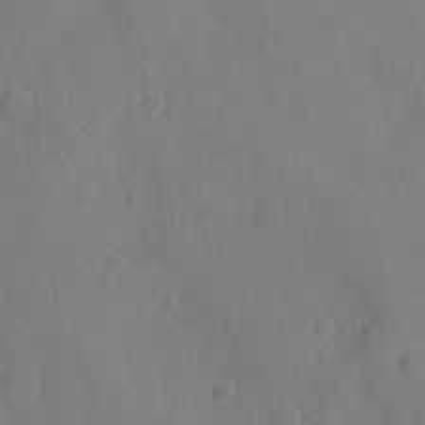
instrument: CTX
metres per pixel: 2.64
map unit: Ht
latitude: -12.5196
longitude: -24.8946
